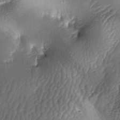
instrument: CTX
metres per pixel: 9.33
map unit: lAa
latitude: -5.9178
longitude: -127.4427
